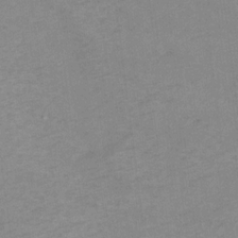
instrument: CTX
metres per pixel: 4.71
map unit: Hto
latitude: 6.9892
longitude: -36.8758
